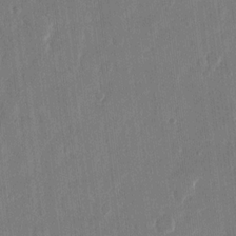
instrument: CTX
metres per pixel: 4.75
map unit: eHh
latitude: 14.5168
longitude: -69.4427
